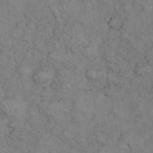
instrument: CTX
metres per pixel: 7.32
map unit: eHh
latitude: 35.6694
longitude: -63.3104
